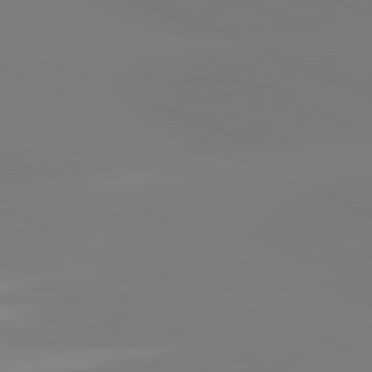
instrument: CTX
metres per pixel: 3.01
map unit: lApd
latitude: 81.7450
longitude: -159.0081
